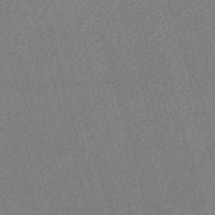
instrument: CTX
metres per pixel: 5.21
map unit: HNhu
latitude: -47.1242
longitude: 99.6155
